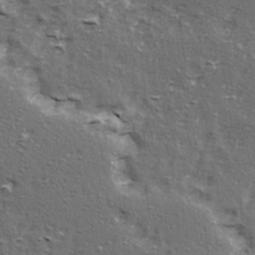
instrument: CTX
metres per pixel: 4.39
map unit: Ave
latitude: 15.6127
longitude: -104.5357
